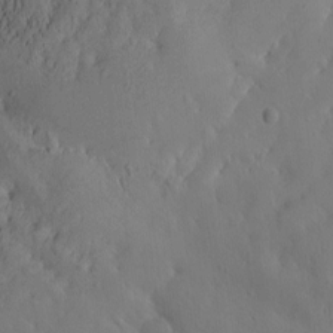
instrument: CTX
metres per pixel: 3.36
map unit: eHh
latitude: -1.5588
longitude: 15.8612
